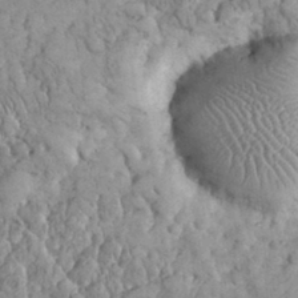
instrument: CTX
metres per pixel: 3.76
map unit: eHh
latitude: 32.4412
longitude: -65.3671
